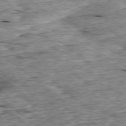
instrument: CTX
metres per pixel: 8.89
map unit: Ap
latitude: -78.9730
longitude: -87.0458
